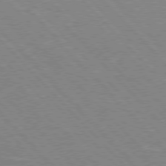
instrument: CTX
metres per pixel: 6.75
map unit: Hpe
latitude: 76.5356
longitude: -126.7624
